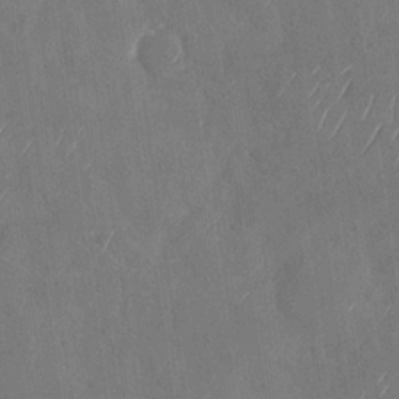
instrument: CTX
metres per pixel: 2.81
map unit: Nhu
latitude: -29.1809
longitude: -59.7639
